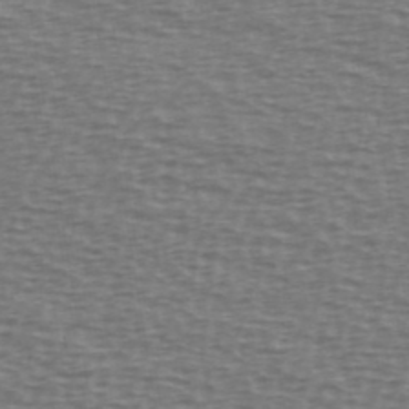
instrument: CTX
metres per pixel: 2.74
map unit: Ave
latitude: 38.6679
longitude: -113.3104
